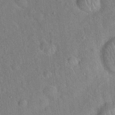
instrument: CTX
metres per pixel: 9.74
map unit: Hto
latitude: 19.0269
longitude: -52.8758
